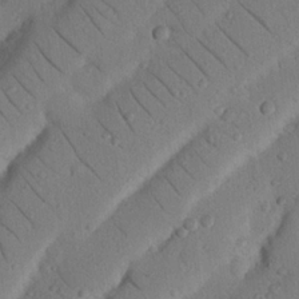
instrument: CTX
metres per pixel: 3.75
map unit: Nhu
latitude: 22.5735
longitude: -74.5546
